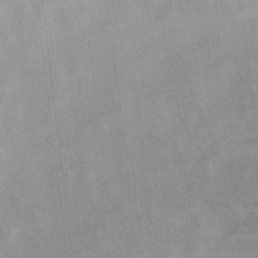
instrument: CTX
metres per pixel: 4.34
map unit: Ave
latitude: 11.3104
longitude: -106.9136
